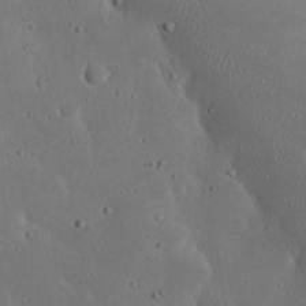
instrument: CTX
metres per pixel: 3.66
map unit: Nhu
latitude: 23.2537
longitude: -72.4790
